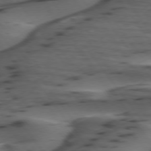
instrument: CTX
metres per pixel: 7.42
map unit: lApd
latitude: 75.1214
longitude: -70.4790
